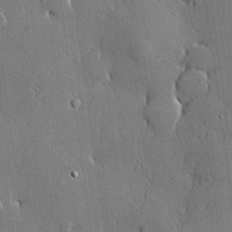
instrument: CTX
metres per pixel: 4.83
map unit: lHvf
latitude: 20.1578
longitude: 145.4454
